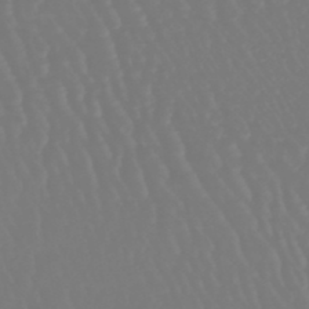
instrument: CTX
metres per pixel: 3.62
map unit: eHb
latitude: -46.4251
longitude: 79.5966
